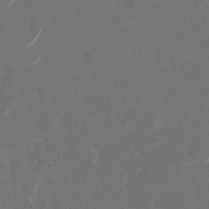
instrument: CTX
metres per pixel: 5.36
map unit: Nhu
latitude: -28.9353
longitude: -70.6112
